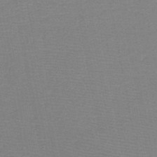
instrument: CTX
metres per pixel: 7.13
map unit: HNb
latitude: -49.1620
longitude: -43.4049
